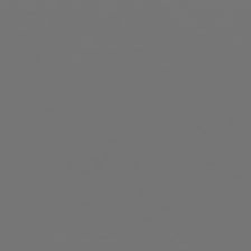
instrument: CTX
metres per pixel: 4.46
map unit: Hpe
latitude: 76.1766
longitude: -135.5182
